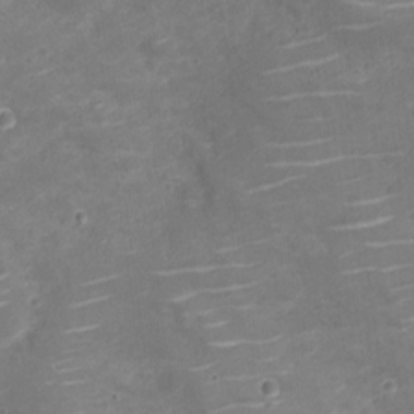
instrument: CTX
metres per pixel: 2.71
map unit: Nve
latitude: -20.3495
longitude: 104.2739
